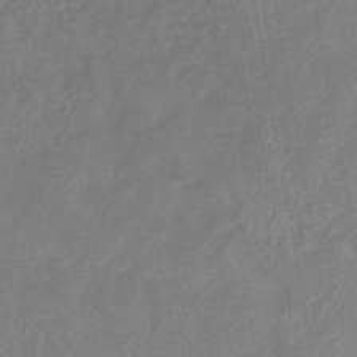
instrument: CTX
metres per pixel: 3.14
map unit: lHb
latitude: -45.1809
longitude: 73.2187
